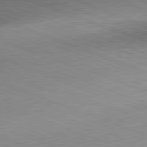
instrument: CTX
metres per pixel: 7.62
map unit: Hpe
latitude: -82.2172
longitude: 13.4455
